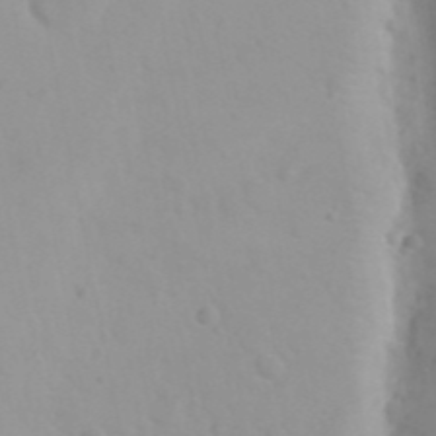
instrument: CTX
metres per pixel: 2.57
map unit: eHh
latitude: 24.9513
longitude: -66.6679
